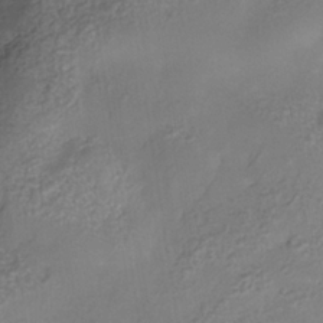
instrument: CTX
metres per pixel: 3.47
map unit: Nhe
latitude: -35.9367
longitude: -145.4048
